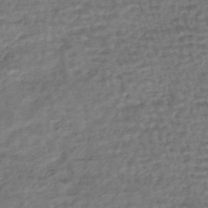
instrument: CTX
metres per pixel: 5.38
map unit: HNhu
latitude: -45.3888
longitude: 102.5196
